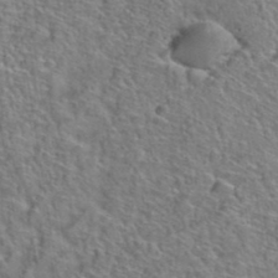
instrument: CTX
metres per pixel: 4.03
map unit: Hto
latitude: 38.9136
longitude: -44.7813
